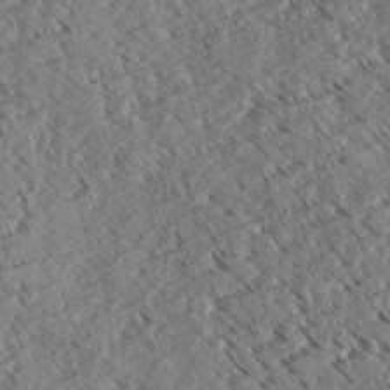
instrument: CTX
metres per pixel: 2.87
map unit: eHh
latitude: 35.4426
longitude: -139.3482
